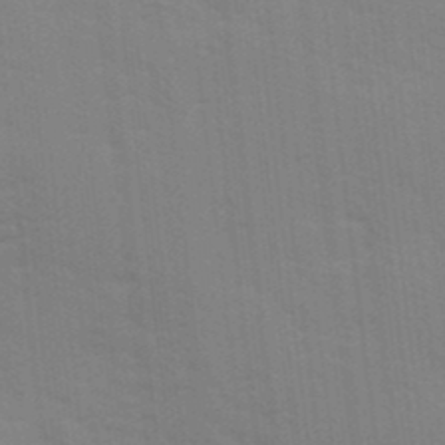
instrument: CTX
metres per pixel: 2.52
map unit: Ave
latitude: 11.1025
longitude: -102.2522
